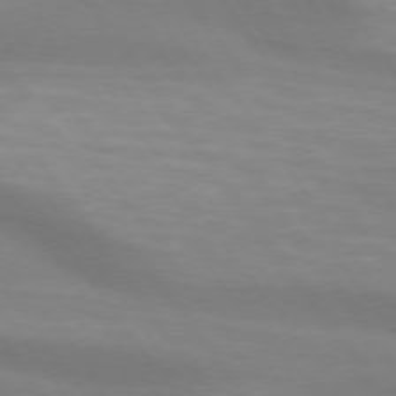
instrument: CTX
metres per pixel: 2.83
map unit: lApd
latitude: 74.1578
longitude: -49.4048
